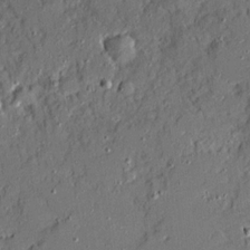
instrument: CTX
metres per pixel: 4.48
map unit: Ave
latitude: 19.2348
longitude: -128.1389
